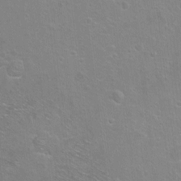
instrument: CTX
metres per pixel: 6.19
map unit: Ht
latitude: -6.4629
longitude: -36.9325
